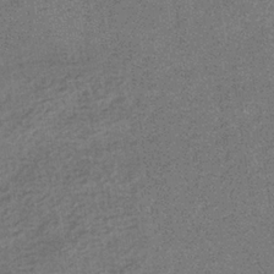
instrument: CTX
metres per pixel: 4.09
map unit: eHb
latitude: -34.7463
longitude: 78.1228
